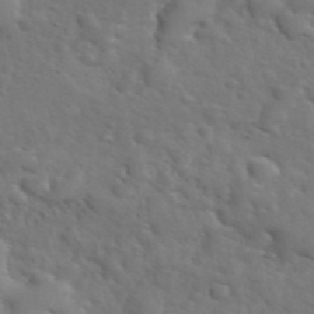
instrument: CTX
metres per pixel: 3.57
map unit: eHh
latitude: 39.9150
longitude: -55.6883
